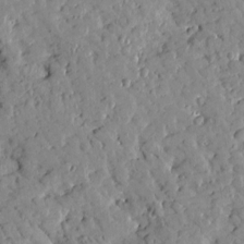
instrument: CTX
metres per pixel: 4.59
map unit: Htu
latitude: -2.0472
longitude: 174.5384
